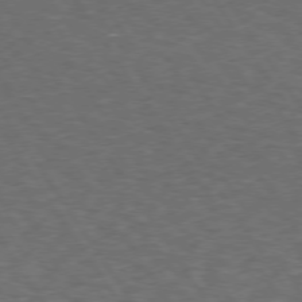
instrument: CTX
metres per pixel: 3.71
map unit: Hpe
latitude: 73.8773
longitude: -124.8191
